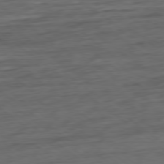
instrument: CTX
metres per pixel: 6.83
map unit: Hpe
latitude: -79.2942
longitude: -19.7638
